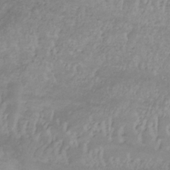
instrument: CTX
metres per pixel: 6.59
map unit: lHb
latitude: -33.5588
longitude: 70.1795
